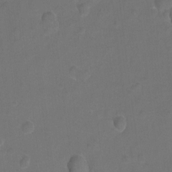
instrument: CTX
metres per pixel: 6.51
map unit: Hto
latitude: 4.1200
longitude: -32.3845
